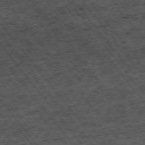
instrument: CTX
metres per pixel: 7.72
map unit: Hpe
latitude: -75.0487
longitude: 4.8786
